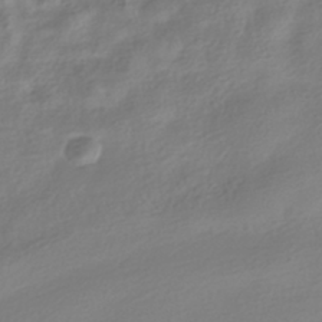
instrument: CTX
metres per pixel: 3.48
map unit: HNhu
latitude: -40.8030
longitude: 97.7856
